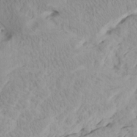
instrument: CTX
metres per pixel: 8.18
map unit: Htu
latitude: -7.7477
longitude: -66.3845
